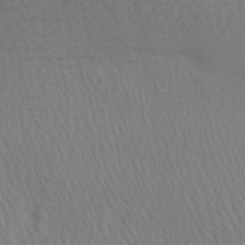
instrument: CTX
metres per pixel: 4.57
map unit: Aa
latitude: 28.7057
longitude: -136.6491
